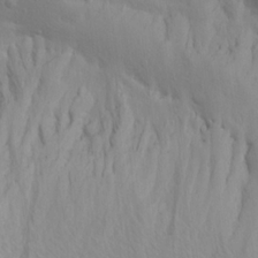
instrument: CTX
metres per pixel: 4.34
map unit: Aa
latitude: 19.2348
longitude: -143.8772
